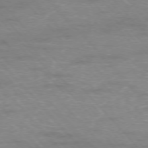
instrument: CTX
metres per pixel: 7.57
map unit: Ap
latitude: -76.3684
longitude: -61.2159
